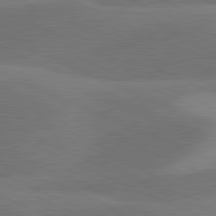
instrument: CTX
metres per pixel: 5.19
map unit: lApd
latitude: 81.2348
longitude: 125.0864
